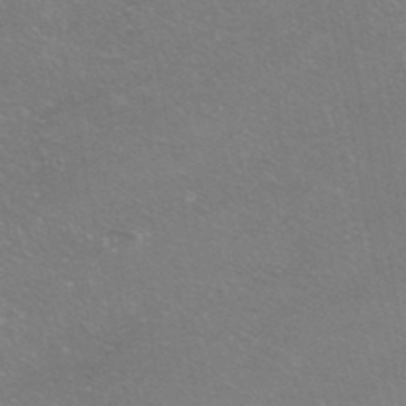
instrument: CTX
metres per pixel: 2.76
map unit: HNhu
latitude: -40.7463
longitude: 103.5588
